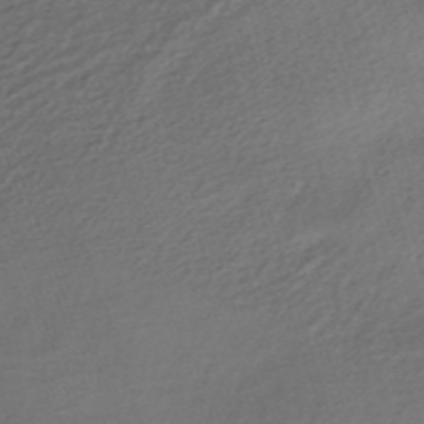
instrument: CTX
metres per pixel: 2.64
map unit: HNhu
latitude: -42.2172
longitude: 103.4266
